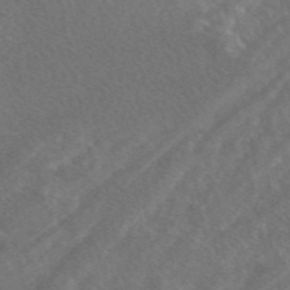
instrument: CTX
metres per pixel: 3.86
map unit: eAb
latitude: 48.4601
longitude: 118.1984
